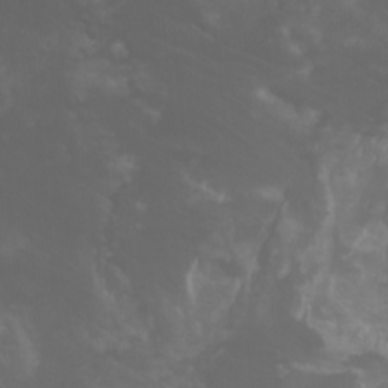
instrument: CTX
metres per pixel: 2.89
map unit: Htu
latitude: -5.3320
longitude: -72.9136
